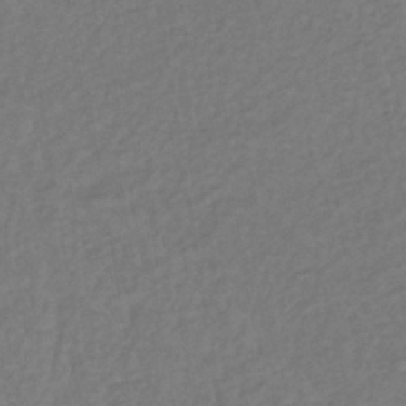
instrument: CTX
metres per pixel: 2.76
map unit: lHb
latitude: -38.7085
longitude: 70.6708
